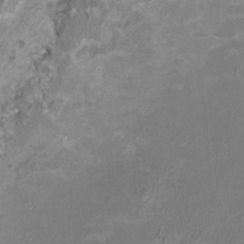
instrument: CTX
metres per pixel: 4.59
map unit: HNhu
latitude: 3.1592
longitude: -2.9702
